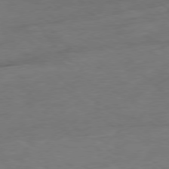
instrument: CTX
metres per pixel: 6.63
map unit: Ap
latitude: -78.8975
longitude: -77.1781
